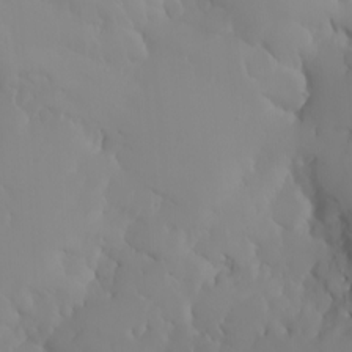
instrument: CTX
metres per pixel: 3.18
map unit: Nhu
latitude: -6.8030
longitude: -88.1389
